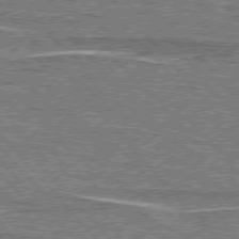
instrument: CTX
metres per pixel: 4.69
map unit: lApd
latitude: 76.5545
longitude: -80.6490
